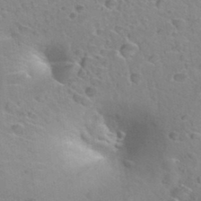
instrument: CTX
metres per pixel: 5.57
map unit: Hto
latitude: 33.6694
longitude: -39.5749
